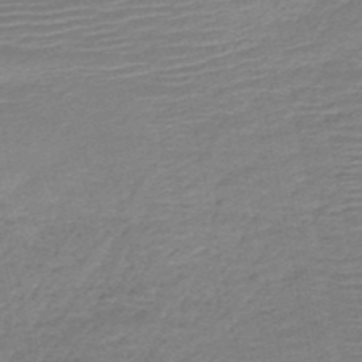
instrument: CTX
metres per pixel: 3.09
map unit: HNb
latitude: -51.4076
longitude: -48.0255
